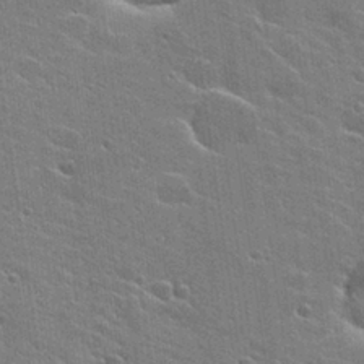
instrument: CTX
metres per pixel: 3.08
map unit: Hto
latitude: 26.5924
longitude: -43.4238
